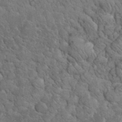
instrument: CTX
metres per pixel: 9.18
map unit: eHh
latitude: 33.9528
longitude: -66.4790
